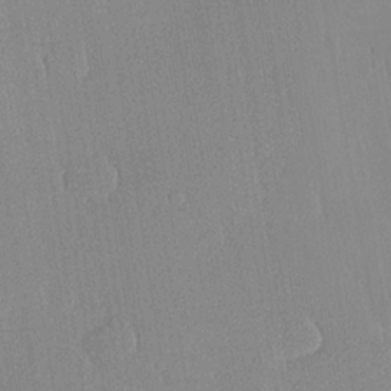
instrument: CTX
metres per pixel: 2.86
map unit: lHvf
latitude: 19.9717
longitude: 145.1998
